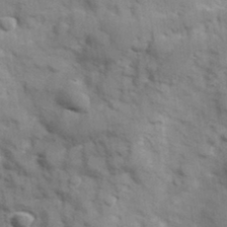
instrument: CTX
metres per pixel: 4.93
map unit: Hve
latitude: 32.4412
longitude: 151.0864
